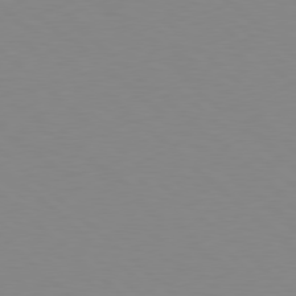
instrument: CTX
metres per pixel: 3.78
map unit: Hpe
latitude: 78.4412
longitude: -165.0647
